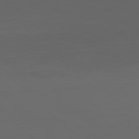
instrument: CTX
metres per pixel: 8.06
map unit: Hpe
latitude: 77.7260
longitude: -168.1200
